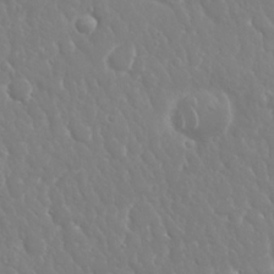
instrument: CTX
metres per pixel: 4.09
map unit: Nhu
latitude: 24.7246
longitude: -61.4615
